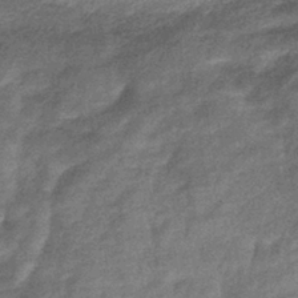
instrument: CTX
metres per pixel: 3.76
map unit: eHb
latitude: -39.6911
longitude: 80.5574
